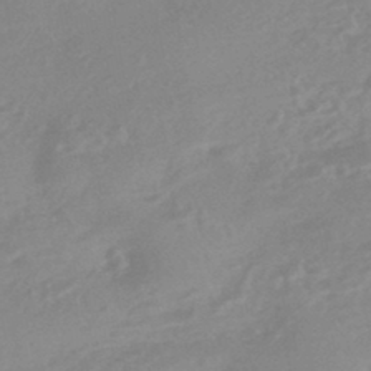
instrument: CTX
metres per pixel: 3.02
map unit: HNhu
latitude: -44.1039
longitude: 91.5022
